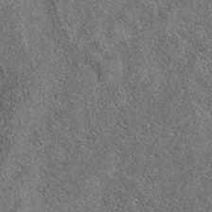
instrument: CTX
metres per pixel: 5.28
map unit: eAb
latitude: 36.2712
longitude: 112.6519
